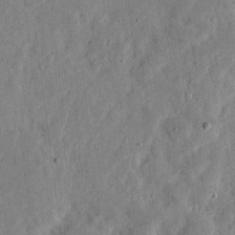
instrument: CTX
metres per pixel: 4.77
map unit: eHh
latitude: 5.8016
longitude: -71.9528
